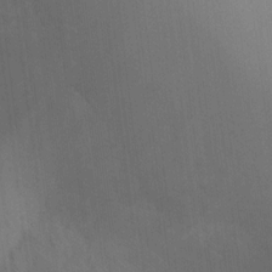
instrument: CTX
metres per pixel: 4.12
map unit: Ht
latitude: 2.5734
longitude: -28.2144
